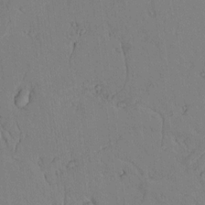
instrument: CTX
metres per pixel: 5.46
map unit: lAvf
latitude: 9.1781
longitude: 168.0094
